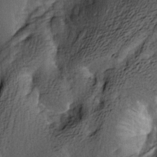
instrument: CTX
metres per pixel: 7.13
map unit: lAa
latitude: -7.2187
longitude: -124.3845
